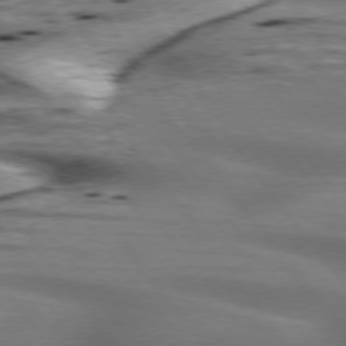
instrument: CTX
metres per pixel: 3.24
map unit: lApd
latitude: 75.4615
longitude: -59.8772
